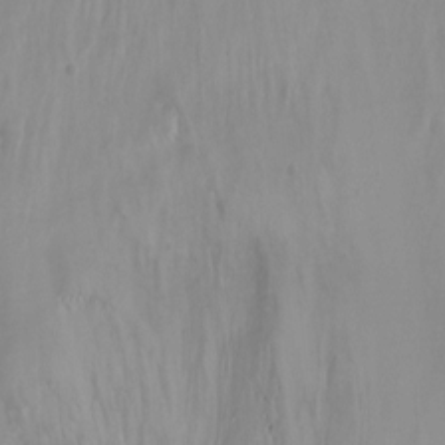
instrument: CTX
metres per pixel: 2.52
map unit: Nhu
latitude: -13.4077
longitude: -66.2711
